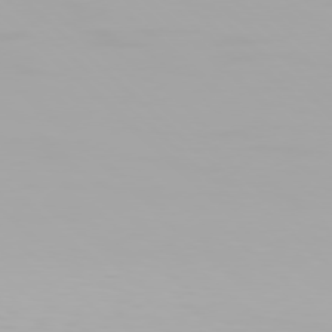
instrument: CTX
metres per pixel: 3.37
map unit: Hpe
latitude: 77.3670
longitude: -137.6694
